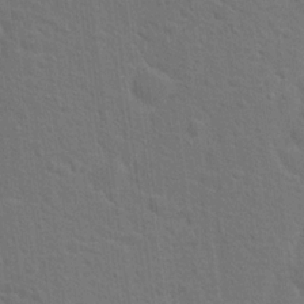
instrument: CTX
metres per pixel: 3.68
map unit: Hto
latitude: 17.6694
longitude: -41.3292
